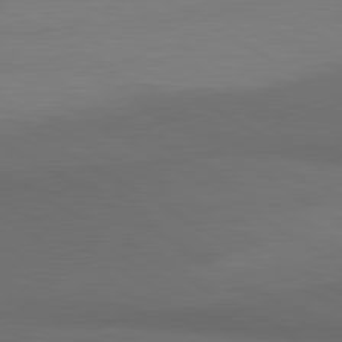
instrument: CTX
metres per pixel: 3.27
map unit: lApd
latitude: 80.9325
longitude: 160.1039
